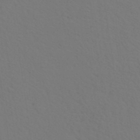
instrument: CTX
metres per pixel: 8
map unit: ANa
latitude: 39.9150
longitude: 20.8786
